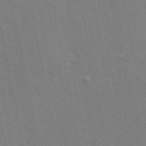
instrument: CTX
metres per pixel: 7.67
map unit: ANa
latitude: 49.5371
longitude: -75.7828
